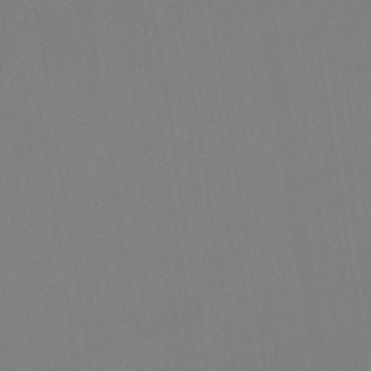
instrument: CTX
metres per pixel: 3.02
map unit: lHb
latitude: -48.1606
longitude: 67.4832
